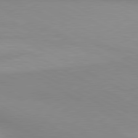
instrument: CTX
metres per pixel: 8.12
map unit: lApd
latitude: 80.7057
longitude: 134.8597
